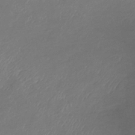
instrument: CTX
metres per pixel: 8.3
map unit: lHb
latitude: -37.9745
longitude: 73.5966
